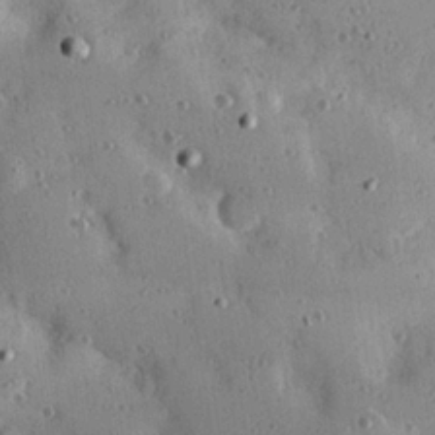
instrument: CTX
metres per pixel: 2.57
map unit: Hve
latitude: 25.9339
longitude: -93.4993
